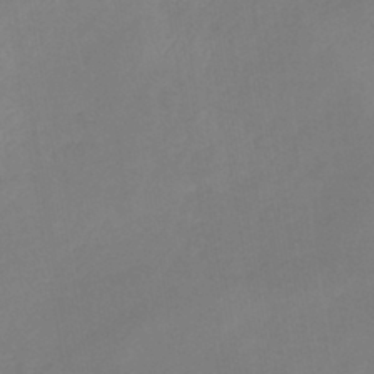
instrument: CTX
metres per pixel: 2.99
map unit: lHb
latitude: -41.1053
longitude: 77.3321
